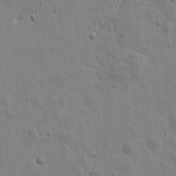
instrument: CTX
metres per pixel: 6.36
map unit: Htu
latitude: 0.3278
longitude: -178.2712
